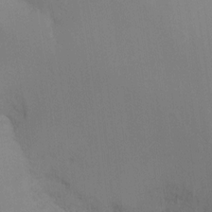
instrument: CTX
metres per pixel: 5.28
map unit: Ht
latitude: -16.8786
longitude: -47.5183
